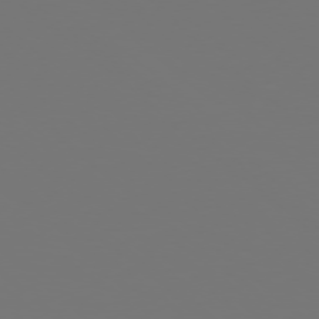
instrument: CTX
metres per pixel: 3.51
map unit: Ap
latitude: -78.3495
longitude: -96.6112
